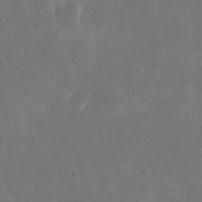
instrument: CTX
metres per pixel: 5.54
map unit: eHh
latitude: 20.2901
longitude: -67.4804
